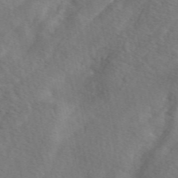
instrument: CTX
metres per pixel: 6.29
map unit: eAb
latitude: 49.8205
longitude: 119.5021
